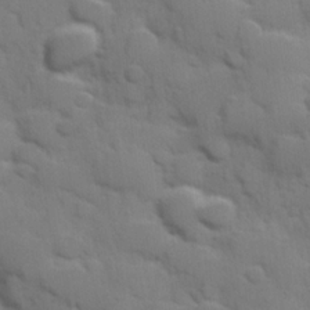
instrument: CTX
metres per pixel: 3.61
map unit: Hve
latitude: 24.3845
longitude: 148.1795
